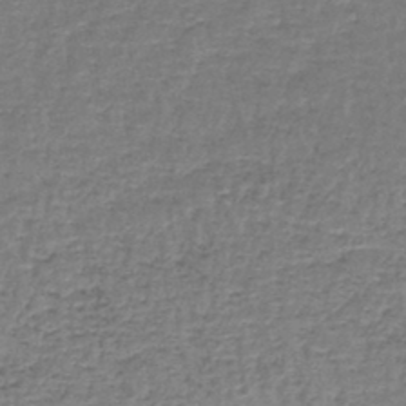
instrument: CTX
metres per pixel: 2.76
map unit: lHb
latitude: -43.2753
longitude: 58.3873
